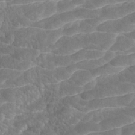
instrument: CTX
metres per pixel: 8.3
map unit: ANa
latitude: -42.9541
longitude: 108.2361
